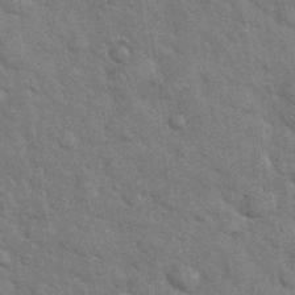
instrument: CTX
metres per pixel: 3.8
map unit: eHh
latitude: 37.0081
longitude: -65.8394
